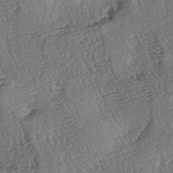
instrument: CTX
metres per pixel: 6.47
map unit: lAa
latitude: -3.5777
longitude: -122.6113
